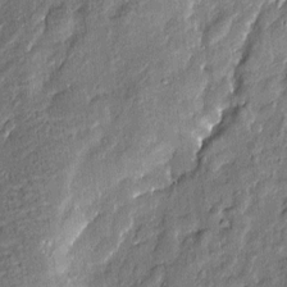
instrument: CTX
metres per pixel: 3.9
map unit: Htu
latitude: -8.0661
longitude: 176.8597
